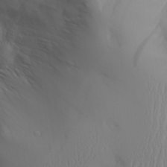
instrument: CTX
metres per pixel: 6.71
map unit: Aa
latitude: 27.5182
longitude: -133.0647
